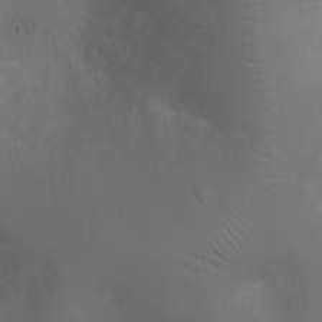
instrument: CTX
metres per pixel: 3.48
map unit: Ht
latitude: -2.9919
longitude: -16.1767
